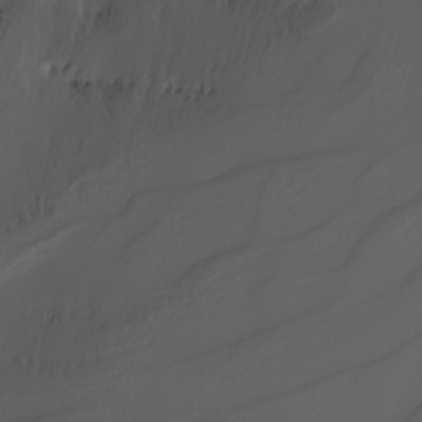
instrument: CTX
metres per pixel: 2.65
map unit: Nhu
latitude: -4.7085
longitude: -92.1955
